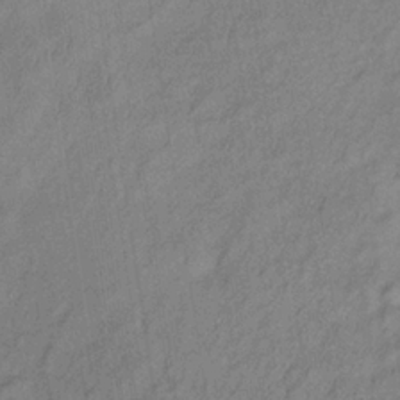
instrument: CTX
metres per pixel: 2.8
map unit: lHb
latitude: -33.5399
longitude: 65.3321
